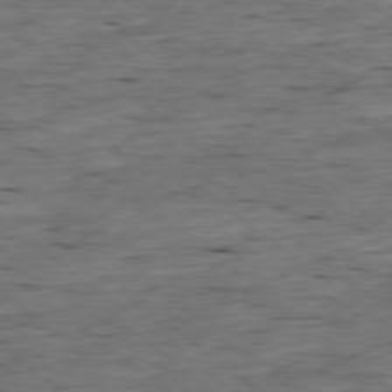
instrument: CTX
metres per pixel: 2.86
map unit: Ap
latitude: -78.4629
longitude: -90.6679
